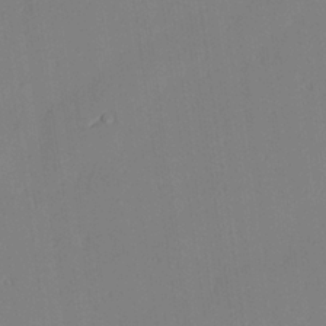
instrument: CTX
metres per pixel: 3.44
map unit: lAvf
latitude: 25.8016
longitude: -111.2915
